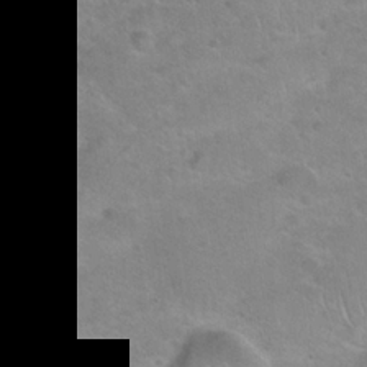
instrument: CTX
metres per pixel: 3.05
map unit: Hto
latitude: 21.3671
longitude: -49.9906
